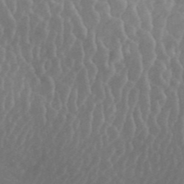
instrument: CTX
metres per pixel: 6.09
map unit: ANa
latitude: 45.2915
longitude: 24.5574
